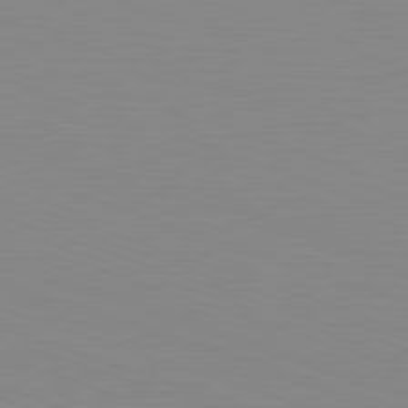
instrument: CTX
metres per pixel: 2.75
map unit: Hpe
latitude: -82.7274
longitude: 7.9556
